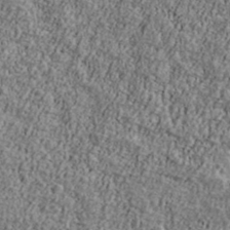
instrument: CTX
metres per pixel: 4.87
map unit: Ave
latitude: 41.4993
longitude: -111.3671
